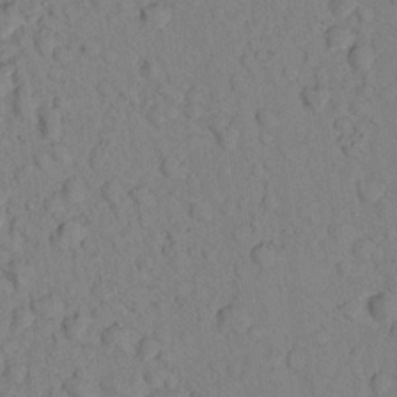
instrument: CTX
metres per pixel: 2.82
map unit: lHvf
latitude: 13.6127
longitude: 177.8045
